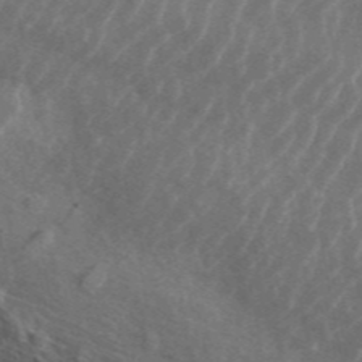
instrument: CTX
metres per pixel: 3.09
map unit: ANa
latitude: 45.2537
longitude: 30.0472
